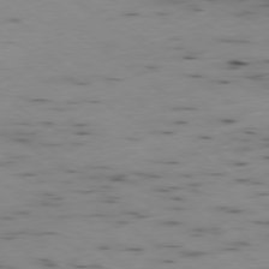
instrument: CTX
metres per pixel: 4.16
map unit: Ap
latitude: -79.0486
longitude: -72.4979
